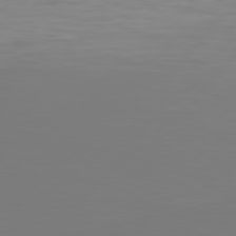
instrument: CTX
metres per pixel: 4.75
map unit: Hpe
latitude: 78.2712
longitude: -122.1578
